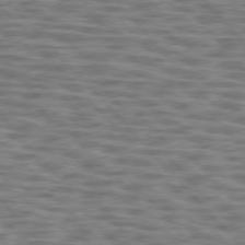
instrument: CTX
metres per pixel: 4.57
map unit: lApd
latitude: 76.1955
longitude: -69.9339
